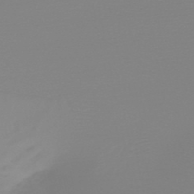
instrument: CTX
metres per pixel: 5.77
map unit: HNb
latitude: -45.4832
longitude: 56.0283
